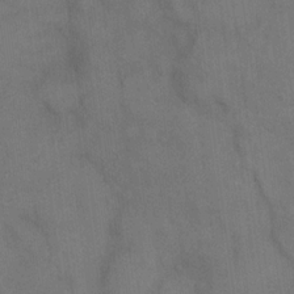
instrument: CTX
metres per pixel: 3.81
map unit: eHh
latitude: 14.6113
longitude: -62.5168
